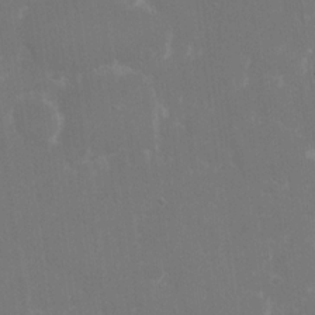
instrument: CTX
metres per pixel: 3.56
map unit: eHh
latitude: 16.1956
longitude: -72.3279
